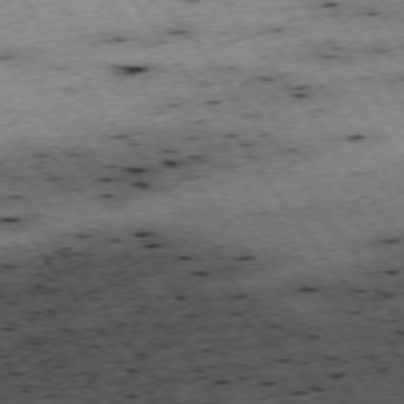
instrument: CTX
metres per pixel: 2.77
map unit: Hpe
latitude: -74.6141
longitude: 2.1794
